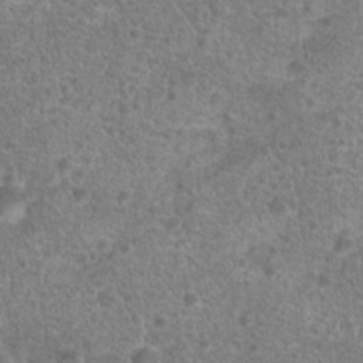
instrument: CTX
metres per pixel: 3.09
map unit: Hto
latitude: 18.3845
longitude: -41.7827
